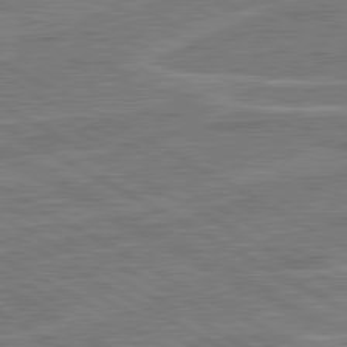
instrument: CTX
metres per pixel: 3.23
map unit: lApd
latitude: 81.0647
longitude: 122.8408
